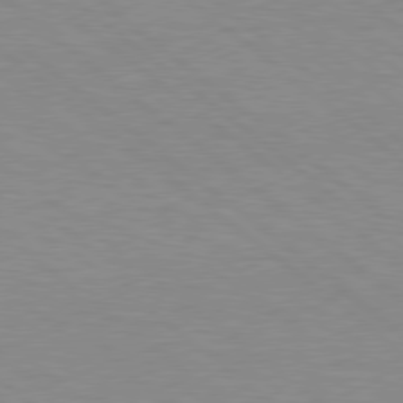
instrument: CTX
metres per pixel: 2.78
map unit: Hpe
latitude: 78.3468
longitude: -151.5749
